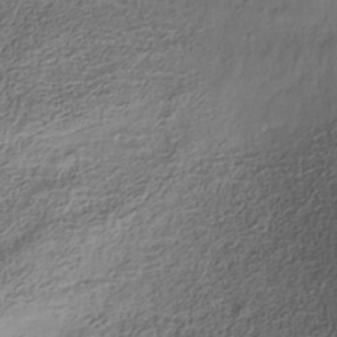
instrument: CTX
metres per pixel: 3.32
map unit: Nhe
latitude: -36.6140
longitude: -178.8380
